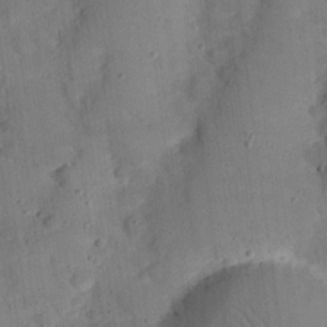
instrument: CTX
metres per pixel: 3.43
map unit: Nhu
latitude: 25.1403
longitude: -72.9325
